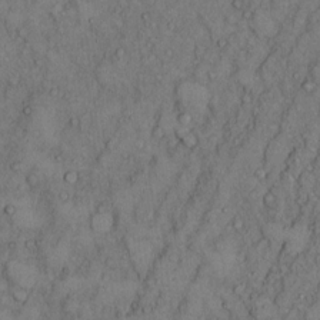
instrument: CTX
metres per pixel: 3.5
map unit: Hto
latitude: 8.8947
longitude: -59.5560
